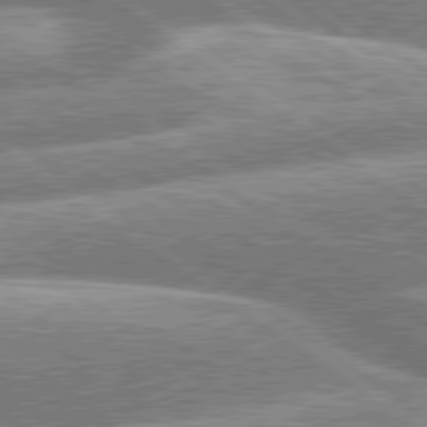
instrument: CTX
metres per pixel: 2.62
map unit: lApd
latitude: 79.7072
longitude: -158.8191
